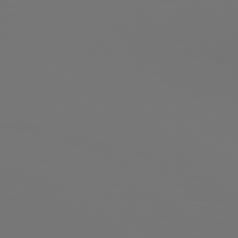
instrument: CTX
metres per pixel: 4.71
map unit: Hpe
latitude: 77.5938
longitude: -135.6127
